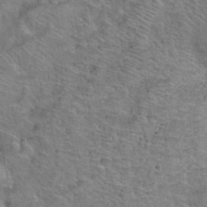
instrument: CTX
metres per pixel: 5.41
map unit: Hto
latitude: 38.9703
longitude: -44.8569
